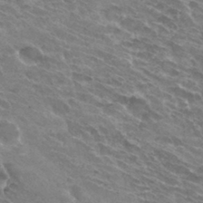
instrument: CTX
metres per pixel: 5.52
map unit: Hto
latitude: 32.3656
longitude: -42.5546
